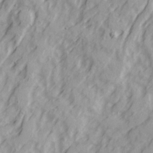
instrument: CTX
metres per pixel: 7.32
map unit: Ave
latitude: 22.3278
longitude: -132.0633
